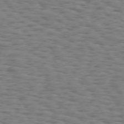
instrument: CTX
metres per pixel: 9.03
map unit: Hpe
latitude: 74.1011
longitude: -132.5357
